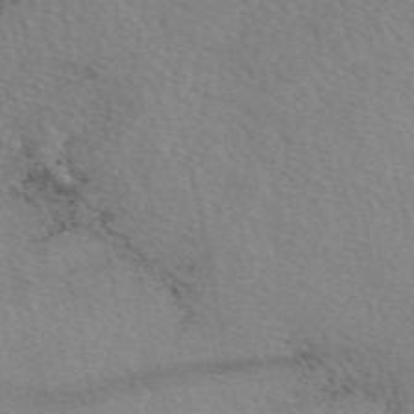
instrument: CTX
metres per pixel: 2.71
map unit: eAb
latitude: 50.2522
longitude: 109.9556
